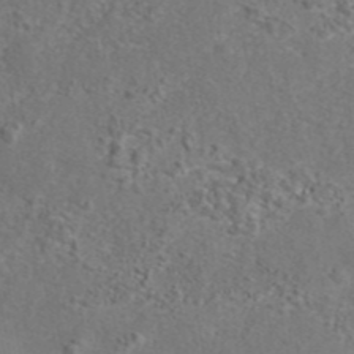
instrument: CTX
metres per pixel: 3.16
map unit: eAb
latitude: 42.7246
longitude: 104.9541
